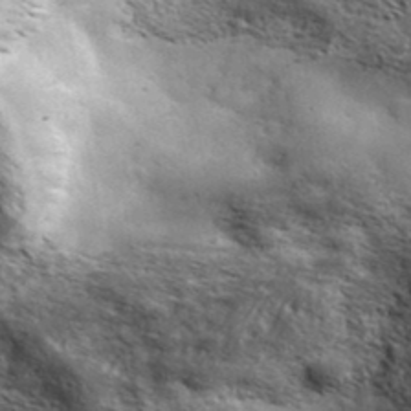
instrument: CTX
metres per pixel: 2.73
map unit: ANa
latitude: 39.3671
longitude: -90.8191
